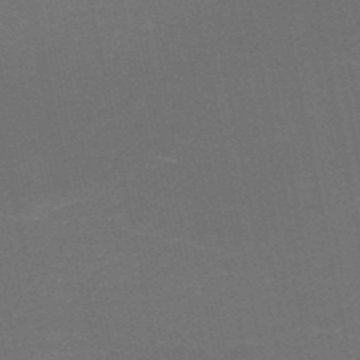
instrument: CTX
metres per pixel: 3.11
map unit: HNb
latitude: -50.4629
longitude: -48.5168
